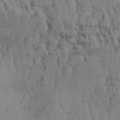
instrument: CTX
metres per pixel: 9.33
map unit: Aa
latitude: 32.3467
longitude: -135.7827
